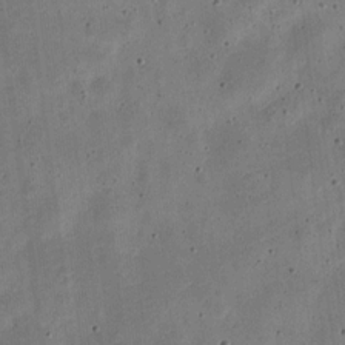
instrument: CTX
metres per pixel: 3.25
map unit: Nve
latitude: -25.8800
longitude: 105.9556
